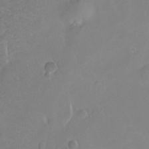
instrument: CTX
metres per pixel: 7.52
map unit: Ht
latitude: -8.4062
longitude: -36.4790
